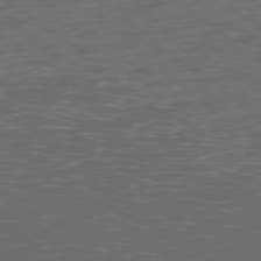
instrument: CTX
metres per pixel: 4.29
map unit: Ap
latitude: -79.3131
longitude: -59.0836
